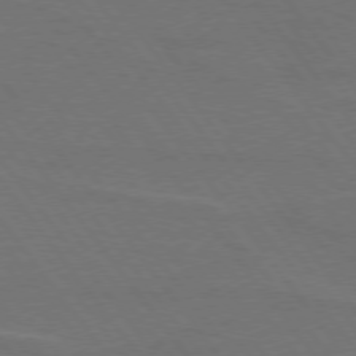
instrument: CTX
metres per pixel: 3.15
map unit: lApd
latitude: 74.9325
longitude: -57.5749
